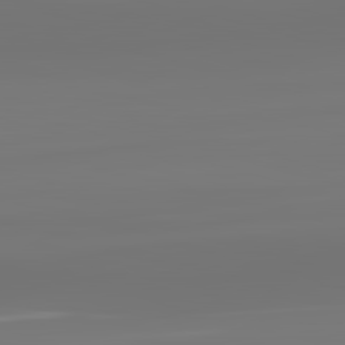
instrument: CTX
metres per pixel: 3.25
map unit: lApd
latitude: 83.2914
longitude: -131.3671
